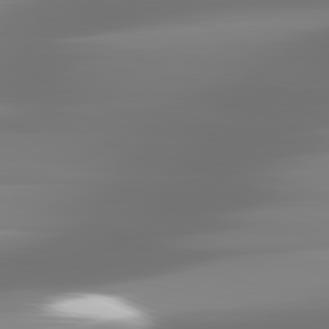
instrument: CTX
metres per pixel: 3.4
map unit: lApd
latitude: 81.6505
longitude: -137.3104
